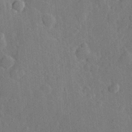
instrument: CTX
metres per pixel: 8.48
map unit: Hve
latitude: 24.9324
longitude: 149.2565
